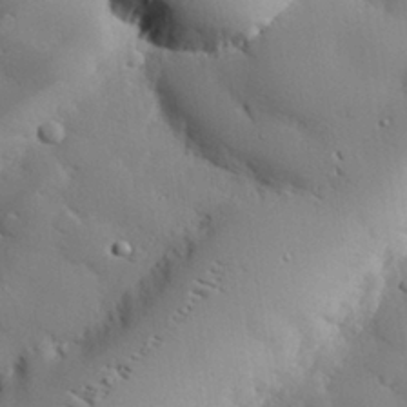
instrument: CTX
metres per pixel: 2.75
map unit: eHh
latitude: 27.9717
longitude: -81.5560
